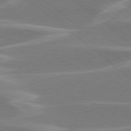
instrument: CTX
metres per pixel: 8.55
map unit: Hpe
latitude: 78.2145
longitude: -126.4412
